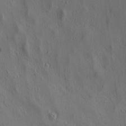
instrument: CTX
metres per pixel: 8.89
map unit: lAa
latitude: 4.8191
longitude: -112.7435
